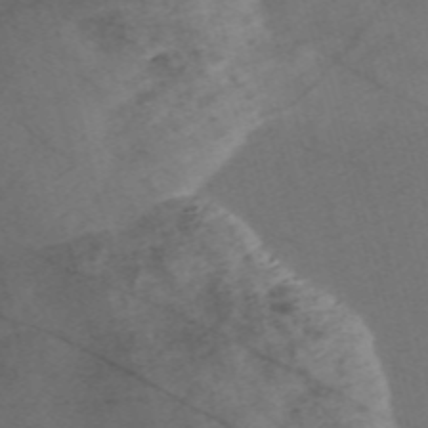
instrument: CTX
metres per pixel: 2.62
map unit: Nve
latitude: -58.5006
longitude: 51.2943
